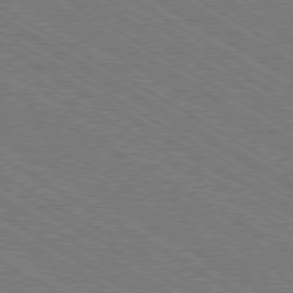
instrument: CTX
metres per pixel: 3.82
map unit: Ap
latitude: -79.6155
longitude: -78.8002
